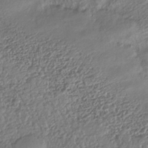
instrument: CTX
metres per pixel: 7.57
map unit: lHb
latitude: -37.0486
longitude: 68.2172
